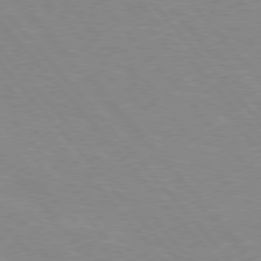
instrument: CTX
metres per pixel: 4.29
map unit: Hpe
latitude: 76.3278
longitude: -151.7260
